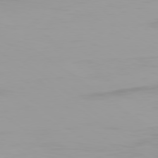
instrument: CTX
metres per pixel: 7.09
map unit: Ap
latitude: -79.1809
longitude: -96.0822
